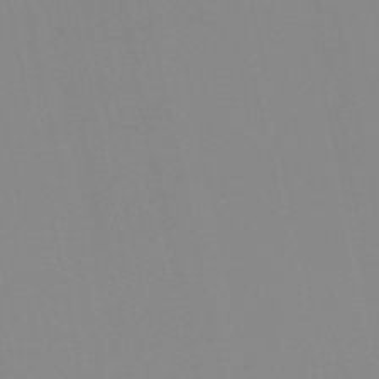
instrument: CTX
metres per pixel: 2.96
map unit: Nve
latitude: -57.6911
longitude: 60.5952
